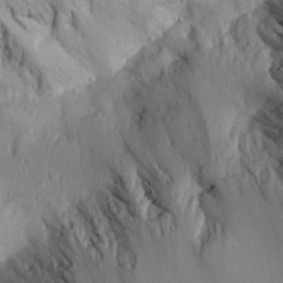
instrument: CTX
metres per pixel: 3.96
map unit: Aa
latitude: 27.6505
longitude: -145.1781
